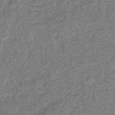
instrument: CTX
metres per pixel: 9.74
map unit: eHb
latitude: -35.7289
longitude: 79.5399
